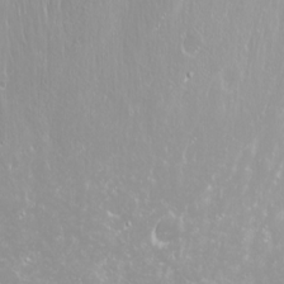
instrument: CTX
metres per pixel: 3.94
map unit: Nhu
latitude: -8.5196
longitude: -70.8947
